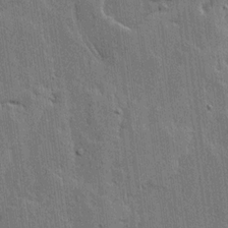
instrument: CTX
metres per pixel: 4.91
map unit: lHvf
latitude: 17.6505
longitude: -116.5735
